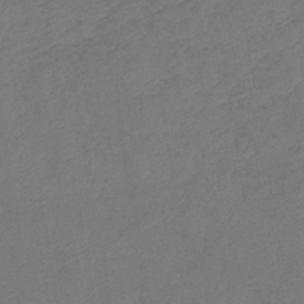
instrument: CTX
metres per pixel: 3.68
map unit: eHb
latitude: -41.6911
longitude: 79.7288
